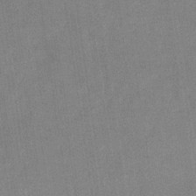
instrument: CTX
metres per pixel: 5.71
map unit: eHb
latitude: -34.8597
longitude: 73.1620
